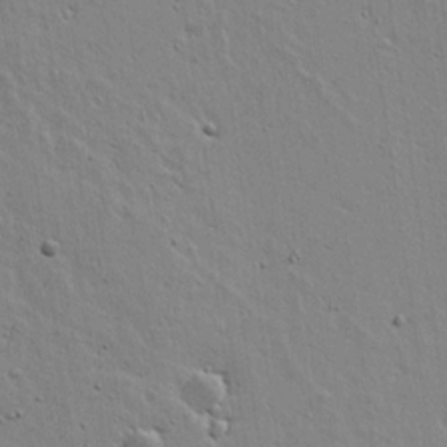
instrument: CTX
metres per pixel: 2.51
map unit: lAvf
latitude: 15.6127
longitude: -125.0836
